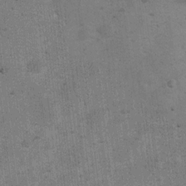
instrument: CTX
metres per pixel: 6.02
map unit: Ht
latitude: 8.8002
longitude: -36.8191
